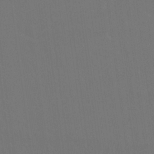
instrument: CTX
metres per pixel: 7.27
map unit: Nhu
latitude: 24.2144
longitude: -63.1215
